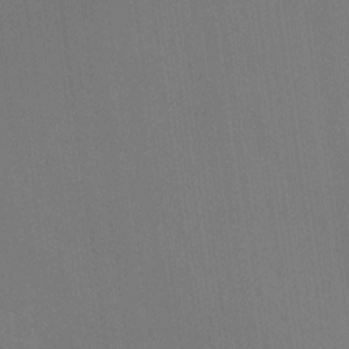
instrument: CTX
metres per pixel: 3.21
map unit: Ht
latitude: -10.6708
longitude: -38.7435
